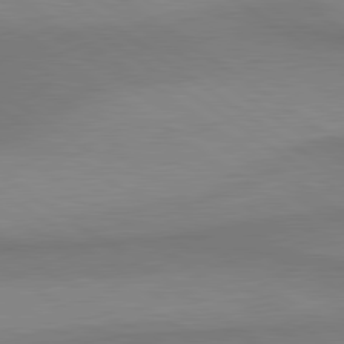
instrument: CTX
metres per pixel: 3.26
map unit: lApd
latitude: 80.6113
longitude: 161.8233
